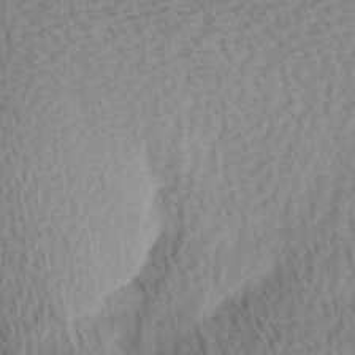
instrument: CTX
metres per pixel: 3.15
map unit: Ave
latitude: 10.8380
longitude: -107.2726
